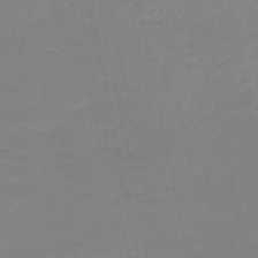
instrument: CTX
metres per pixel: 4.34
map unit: HNb
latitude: -49.7667
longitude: -43.3860
